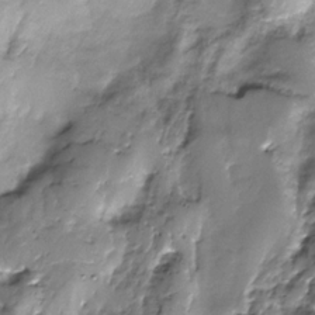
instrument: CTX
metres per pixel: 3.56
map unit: Nhe
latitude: -31.6344
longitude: -92.8002
